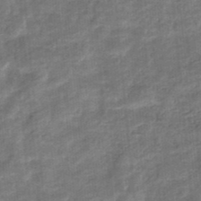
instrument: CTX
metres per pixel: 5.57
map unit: eHb
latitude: -34.1606
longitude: 79.2942
